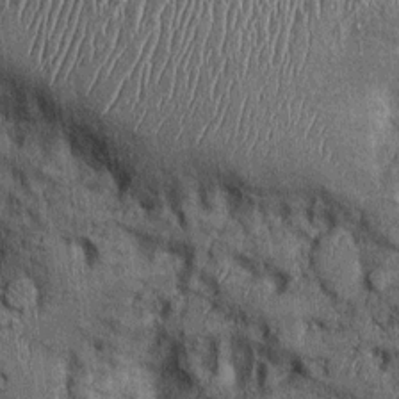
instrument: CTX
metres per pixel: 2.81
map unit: Ht
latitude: -0.1039
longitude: -13.3293
